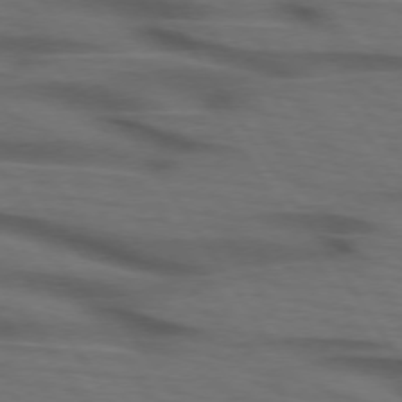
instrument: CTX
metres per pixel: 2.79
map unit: lApd
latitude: 73.8773
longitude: -74.3656
